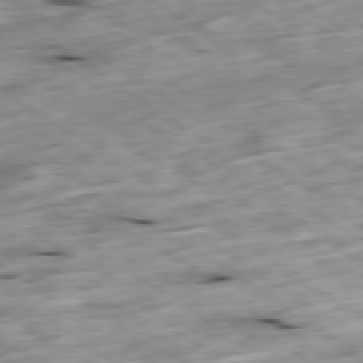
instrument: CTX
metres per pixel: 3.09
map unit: Ap
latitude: -79.7288
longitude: -89.9151
